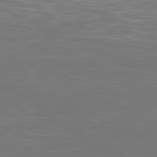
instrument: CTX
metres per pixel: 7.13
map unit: Ap
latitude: -80.8975
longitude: -59.3860
